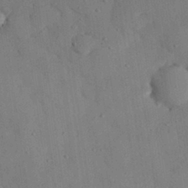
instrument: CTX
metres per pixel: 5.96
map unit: eHh
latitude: 26.2712
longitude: -79.8584
